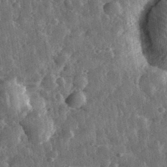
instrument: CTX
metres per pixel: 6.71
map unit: eHh
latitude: 33.0647
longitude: -79.4427
